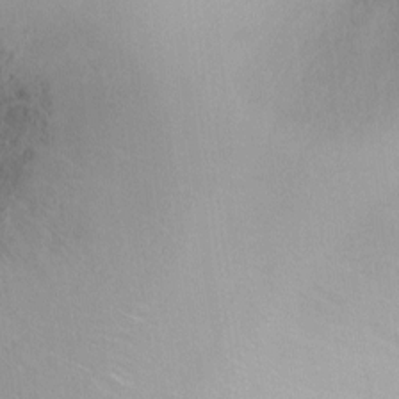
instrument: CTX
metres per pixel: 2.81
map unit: Ht
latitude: -8.0094
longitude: -35.2914
